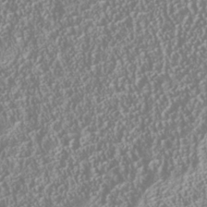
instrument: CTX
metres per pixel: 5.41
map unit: Nhu
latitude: -40.2739
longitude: -84.3089
